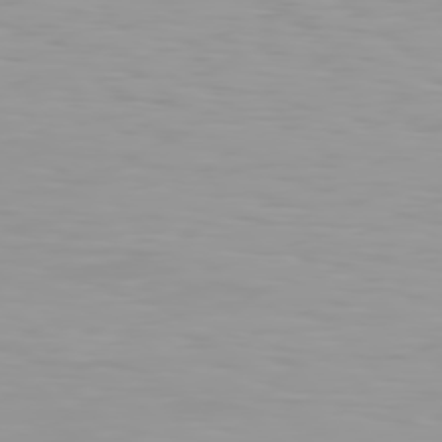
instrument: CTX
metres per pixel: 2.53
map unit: Hpe
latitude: 77.4237
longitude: -140.5356
